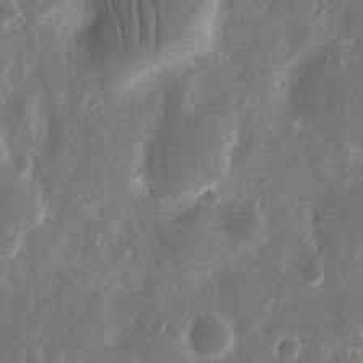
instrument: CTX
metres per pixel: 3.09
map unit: eHh
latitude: 11.6127
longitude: -72.9136
